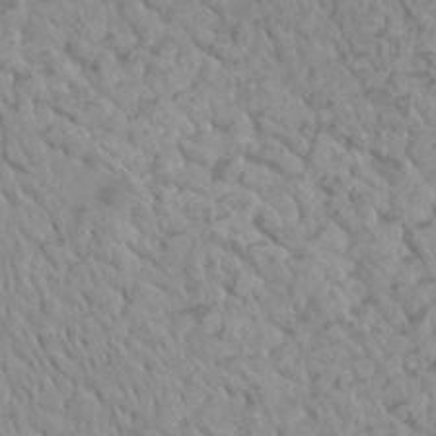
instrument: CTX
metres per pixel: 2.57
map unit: Htu
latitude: 2.2900
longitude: -21.2726
